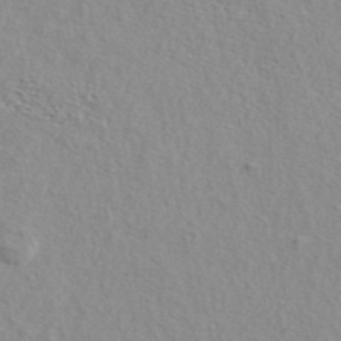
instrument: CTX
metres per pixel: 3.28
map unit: ANa
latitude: 45.6883
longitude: 49.5966
